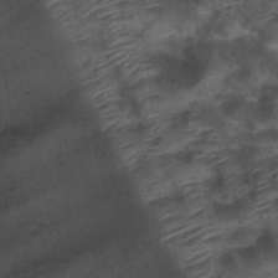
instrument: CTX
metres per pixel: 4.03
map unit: Nhu
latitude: 31.8584
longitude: -53.4805
